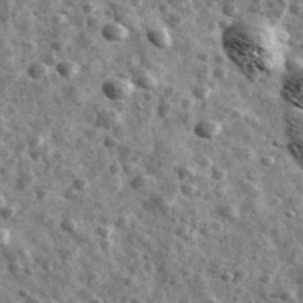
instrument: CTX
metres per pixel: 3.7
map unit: Ave
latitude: 42.2712
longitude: -107.7639
